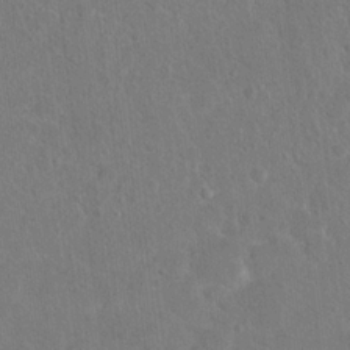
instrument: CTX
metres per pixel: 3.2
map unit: Hto
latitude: 17.3104
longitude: -39.8961
